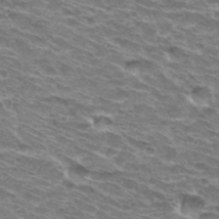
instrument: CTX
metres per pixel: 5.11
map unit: Hto
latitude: 31.7261
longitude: -42.1389
